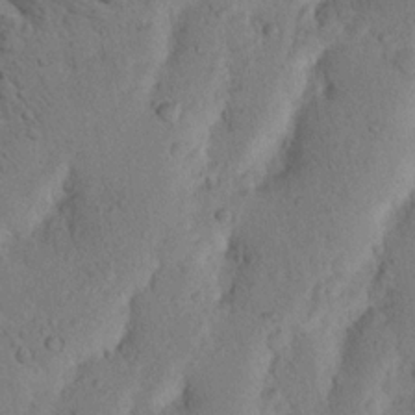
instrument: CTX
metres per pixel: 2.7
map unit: Nhu
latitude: 16.5357
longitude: -75.6505
